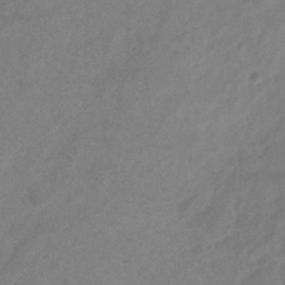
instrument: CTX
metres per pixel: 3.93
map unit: Hve
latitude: -35.2565
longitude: 88.1417
